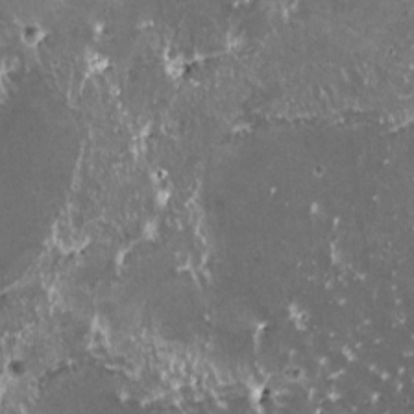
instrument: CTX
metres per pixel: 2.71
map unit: HNhu
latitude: 2.6112
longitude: 6.2172
